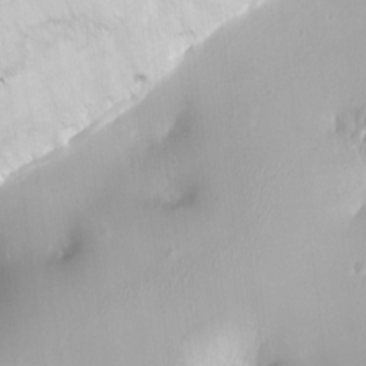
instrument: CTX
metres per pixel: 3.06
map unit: HNhu
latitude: 3.8583
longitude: 5.4454
